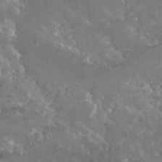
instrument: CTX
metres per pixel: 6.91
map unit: Hto
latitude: 36.1767
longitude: -43.9906
